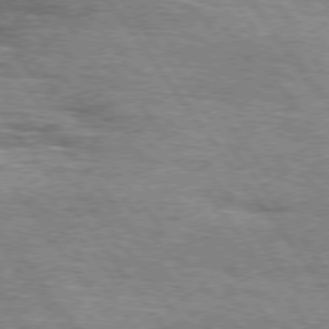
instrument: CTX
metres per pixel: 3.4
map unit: Hpe
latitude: 74.9892
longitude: -138.5168
